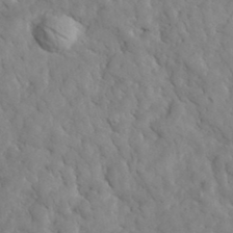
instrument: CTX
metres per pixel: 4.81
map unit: lHvf
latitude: 35.2914
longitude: -86.5357
